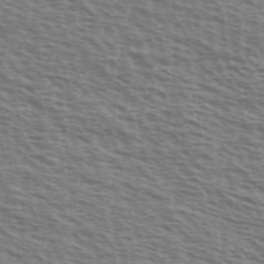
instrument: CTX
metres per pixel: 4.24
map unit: Ave
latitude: 38.0822
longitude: -113.2726
